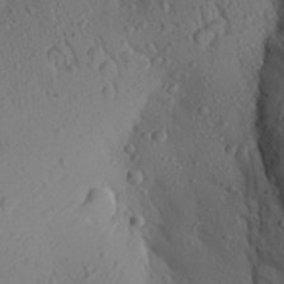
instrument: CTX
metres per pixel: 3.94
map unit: Aa
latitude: 26.1389
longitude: -147.5938
